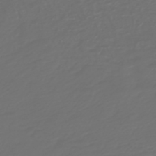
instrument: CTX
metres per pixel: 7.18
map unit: HNb
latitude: -47.6533
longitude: 54.8786
